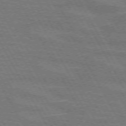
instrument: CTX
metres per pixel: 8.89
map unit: lApd
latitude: 71.9339
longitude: -55.3859
